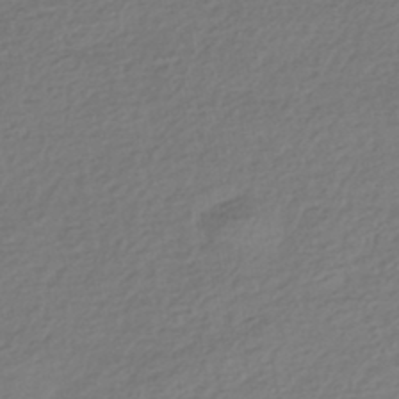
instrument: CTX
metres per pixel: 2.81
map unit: HNhu
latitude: -43.7855
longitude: 96.8408
